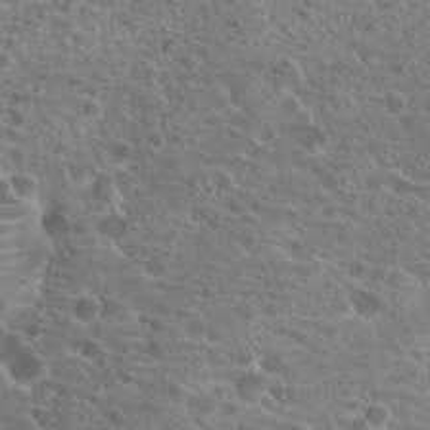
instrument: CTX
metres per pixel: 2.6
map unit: Hto
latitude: 20.0822
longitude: -40.6868
